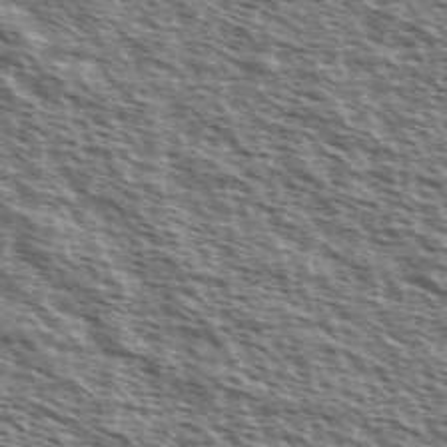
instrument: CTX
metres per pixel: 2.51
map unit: Ave
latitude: 37.9906
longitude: -111.6127
